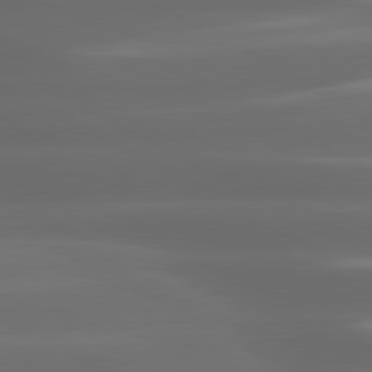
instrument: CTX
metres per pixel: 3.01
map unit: lApd
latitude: 80.4790
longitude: -139.7072
